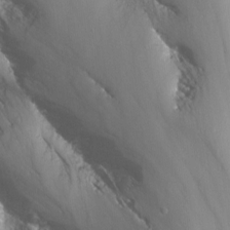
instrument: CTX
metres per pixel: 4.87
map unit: Nhu
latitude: -12.4440
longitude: -67.5560
